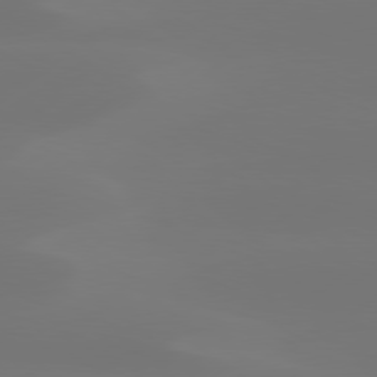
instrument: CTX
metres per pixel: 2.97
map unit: Hpe
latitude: 78.1389
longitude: -129.2726
